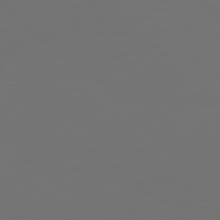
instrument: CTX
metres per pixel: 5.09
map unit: Hpe
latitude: 77.7638
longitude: -124.4790
